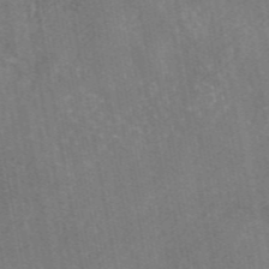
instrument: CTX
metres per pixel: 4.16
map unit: eAb
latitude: 46.6302
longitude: 113.7100
